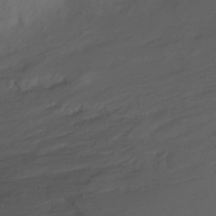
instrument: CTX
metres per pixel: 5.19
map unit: Ht
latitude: -8.4818
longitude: -29.9528
